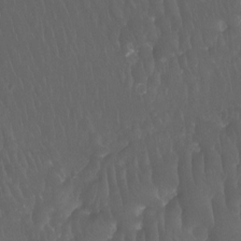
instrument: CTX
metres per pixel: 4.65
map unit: Ht
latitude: -12.0472
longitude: -44.3656
